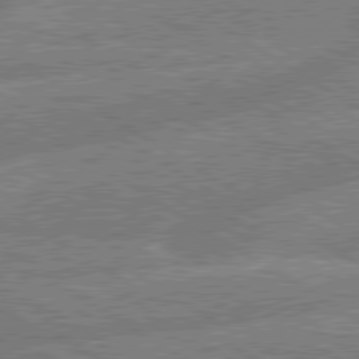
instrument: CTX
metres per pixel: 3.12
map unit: lApd
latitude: 79.7639
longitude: -158.5735
